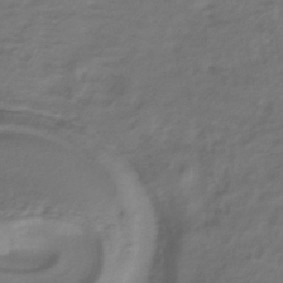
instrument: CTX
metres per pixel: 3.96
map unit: lHb
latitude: -35.0108
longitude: 61.3132
